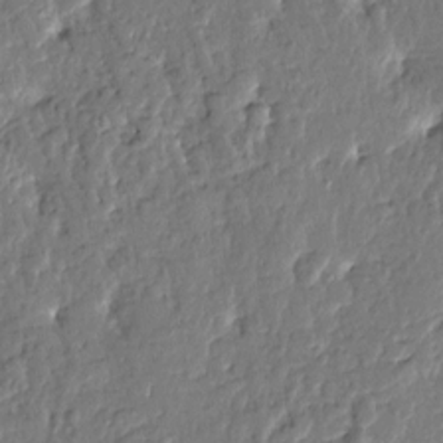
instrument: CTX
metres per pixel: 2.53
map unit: Htu
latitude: -1.8234
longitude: -179.6883
